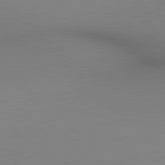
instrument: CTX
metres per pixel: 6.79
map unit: lApd
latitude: 80.1956
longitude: 132.9542
